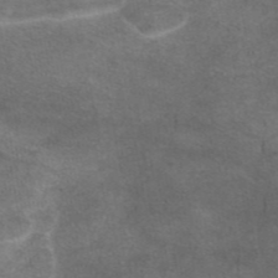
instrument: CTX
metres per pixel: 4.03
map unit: eAb
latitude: 44.6301
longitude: 104.1417
